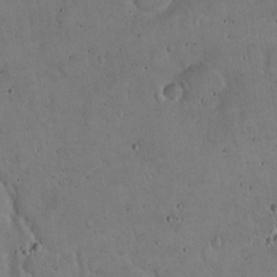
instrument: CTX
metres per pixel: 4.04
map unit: Hto
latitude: 16.5924
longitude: -59.1970
